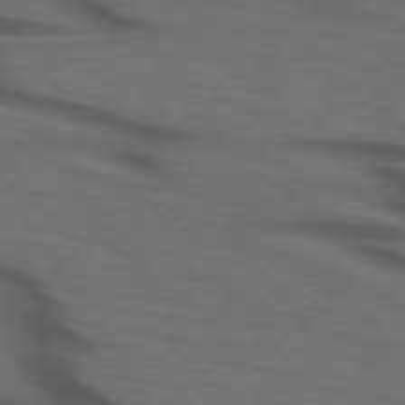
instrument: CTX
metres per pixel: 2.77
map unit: lApd
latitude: 73.7072
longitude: -74.4601
